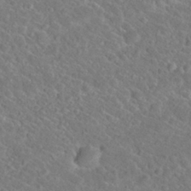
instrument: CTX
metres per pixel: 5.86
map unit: Nhu
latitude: 29.5749
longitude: -52.3845
